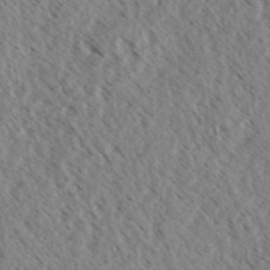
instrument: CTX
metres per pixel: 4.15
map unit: eHh
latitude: 34.3278
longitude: -140.5545
